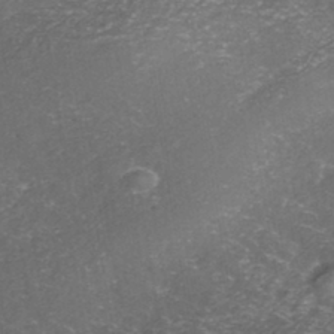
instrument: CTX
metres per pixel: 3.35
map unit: ANa
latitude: -42.6140
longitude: 108.4629
